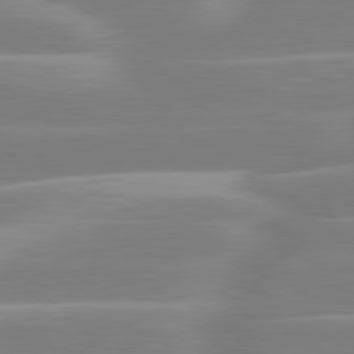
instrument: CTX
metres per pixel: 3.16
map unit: lApd
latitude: 80.9703
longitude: -130.2712
